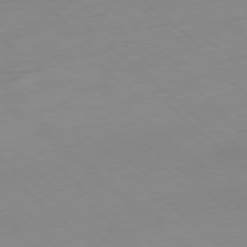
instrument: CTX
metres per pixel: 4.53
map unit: Hpe
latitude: -78.4818
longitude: -17.8017
